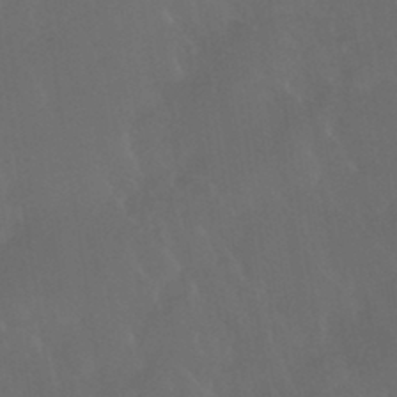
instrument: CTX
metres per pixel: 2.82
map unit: HNhu
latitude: -42.8408
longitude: 94.4440
